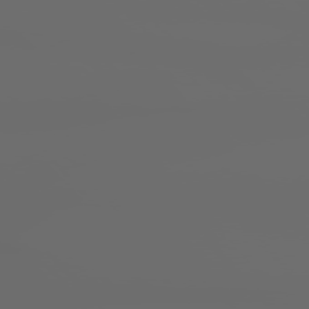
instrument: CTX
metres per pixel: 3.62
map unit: Hpe
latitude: 76.3845
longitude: -127.9717
